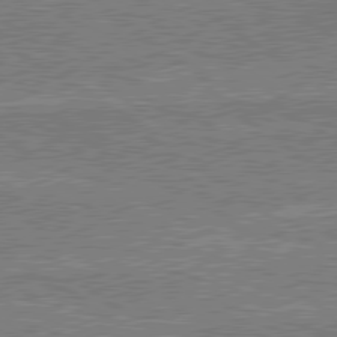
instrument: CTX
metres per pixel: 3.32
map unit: lApd
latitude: 79.8017
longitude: 170.5574
